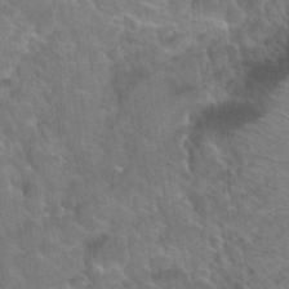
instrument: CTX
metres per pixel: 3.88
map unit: Hto
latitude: 35.4615
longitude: -46.3657
